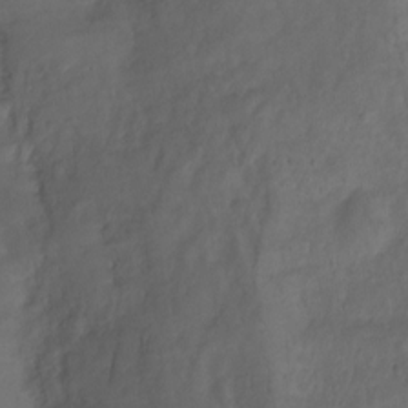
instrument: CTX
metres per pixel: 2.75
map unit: Ht
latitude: 2.1578
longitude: -34.7057
